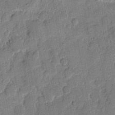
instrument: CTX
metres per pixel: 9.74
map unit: eHh
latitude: 8.5924
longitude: -66.4601
